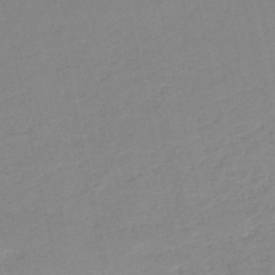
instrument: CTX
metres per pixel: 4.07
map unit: HNb
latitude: -52.9730
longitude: -39.5371
